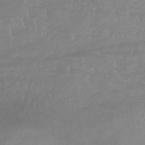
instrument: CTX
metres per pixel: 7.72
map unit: eHb
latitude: -32.6330
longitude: 68.3684
